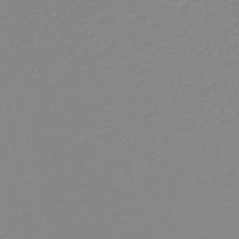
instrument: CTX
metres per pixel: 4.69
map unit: lHb
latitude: -40.8786
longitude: 63.4454
